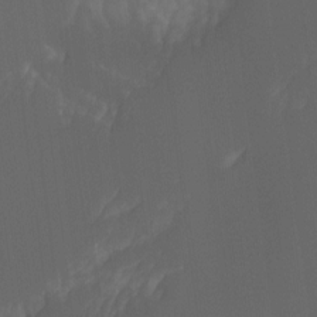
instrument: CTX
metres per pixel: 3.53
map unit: Hto
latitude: -6.7652
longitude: -49.4804
